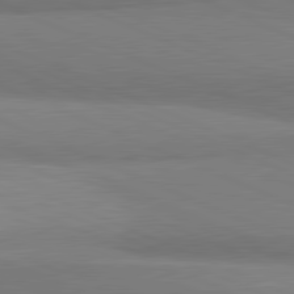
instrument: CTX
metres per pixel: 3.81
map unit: lApd
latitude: 81.7450
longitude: 160.9353
